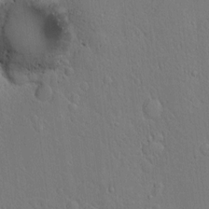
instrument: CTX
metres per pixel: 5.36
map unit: lAvf
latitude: 8.4979
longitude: 168.8408
